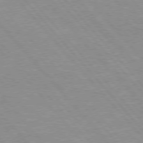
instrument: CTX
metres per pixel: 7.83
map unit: Hpe
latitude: 75.7450
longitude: -155.4426
